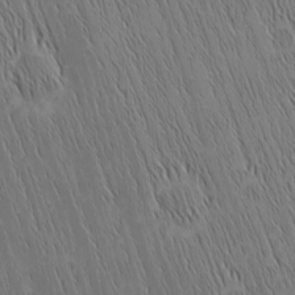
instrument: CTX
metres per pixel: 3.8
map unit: Nhu
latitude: -5.5777
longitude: -151.8772
